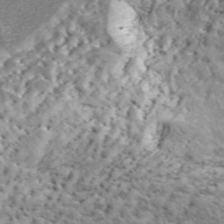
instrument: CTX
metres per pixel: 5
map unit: lHvf
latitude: 41.7827
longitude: -89.4994
